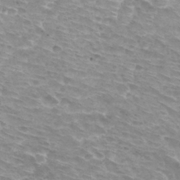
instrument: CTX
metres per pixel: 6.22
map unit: Hto
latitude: 32.7246
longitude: -43.2159
